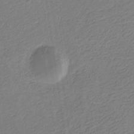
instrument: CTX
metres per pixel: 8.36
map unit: eHb
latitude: -29.8800
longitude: 67.0297
